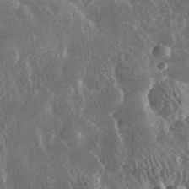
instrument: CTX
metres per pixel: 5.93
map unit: lHvf
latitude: 31.9717
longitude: -91.5749
